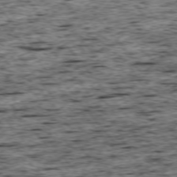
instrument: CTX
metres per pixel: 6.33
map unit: Ap
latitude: -75.4833
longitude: -92.6490
